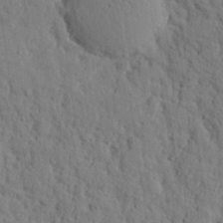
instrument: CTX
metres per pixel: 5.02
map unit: eHh
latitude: 26.1767
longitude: -77.8961
